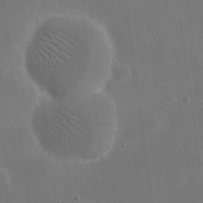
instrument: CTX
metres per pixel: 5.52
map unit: eHh
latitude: 19.6882
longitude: -67.3859
